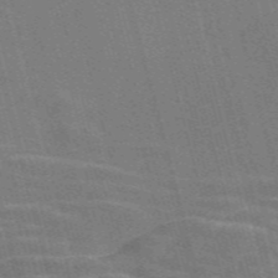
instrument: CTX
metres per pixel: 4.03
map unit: Nve
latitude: -58.3495
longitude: 62.3873
